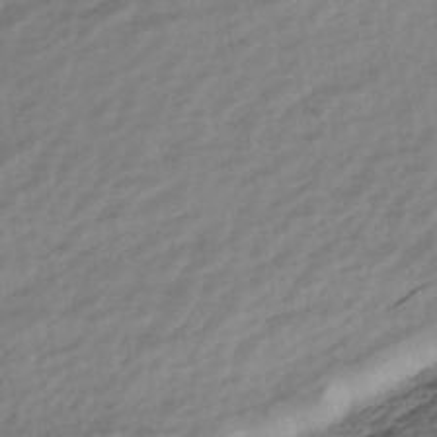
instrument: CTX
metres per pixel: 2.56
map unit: HNhu
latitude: -45.0486
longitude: 102.2551
